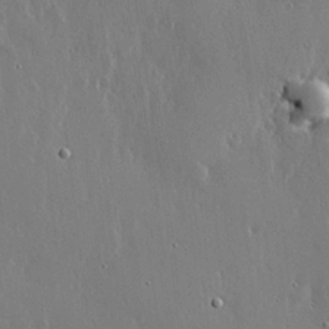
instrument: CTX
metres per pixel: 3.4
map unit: lHvf
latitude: 18.4034
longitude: -117.2348
